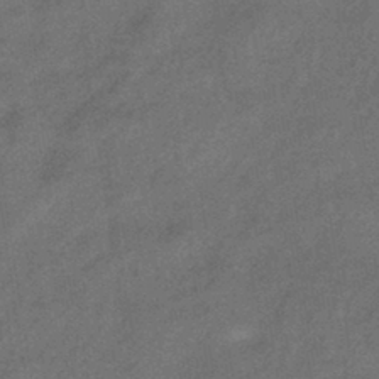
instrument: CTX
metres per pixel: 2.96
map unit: HNhu
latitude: -42.1983
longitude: 90.3684
